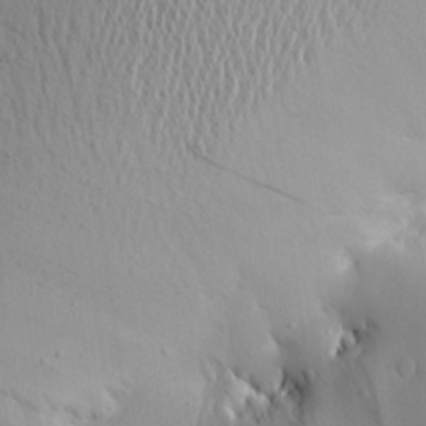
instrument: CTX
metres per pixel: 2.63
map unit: Aa
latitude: 19.2537
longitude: -147.8395
